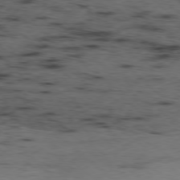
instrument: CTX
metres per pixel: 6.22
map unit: Ap
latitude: -78.6140
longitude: -74.1578
